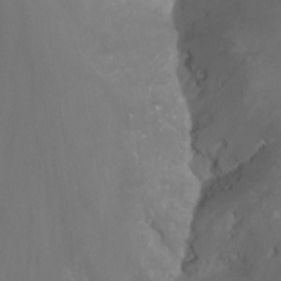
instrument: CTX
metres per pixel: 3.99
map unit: Nhu
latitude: -14.3873
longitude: -55.2159
